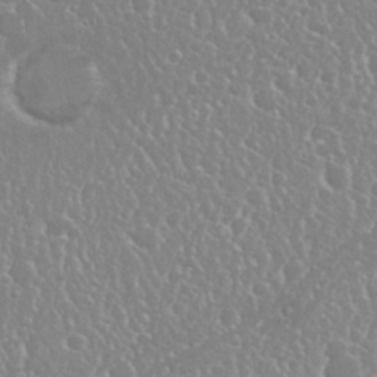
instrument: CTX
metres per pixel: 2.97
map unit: Nhu
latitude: 25.3481
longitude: -59.5371
